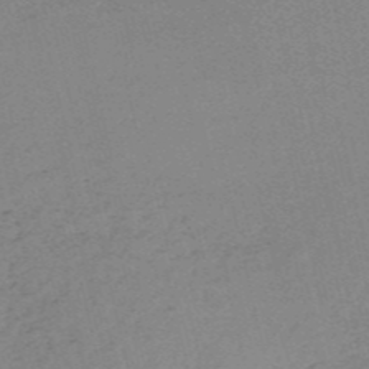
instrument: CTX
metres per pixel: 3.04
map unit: HNb
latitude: -54.3495
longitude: -41.7449
